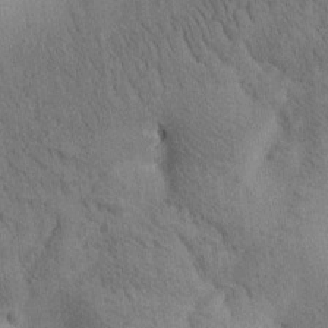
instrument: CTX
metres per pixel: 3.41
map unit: Htu
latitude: 0.1577
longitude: 174.5195
